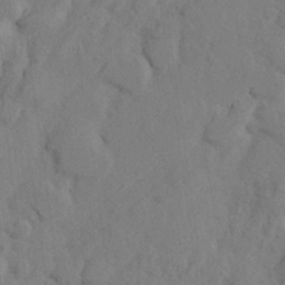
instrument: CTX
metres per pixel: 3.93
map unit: eHh
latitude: 24.1577
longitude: -80.4034
